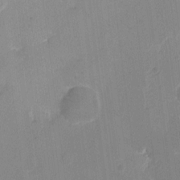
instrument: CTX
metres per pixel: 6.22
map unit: eHh
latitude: 11.0459
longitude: -68.1956
